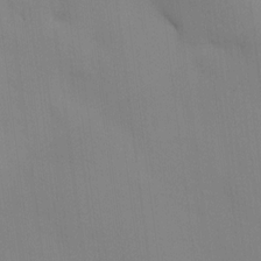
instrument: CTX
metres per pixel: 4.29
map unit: HNhu
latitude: 13.6127
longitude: 11.5399
